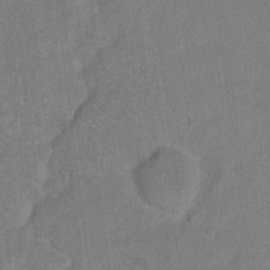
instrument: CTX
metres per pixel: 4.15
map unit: Ht
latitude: -5.9178
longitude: -35.9339
